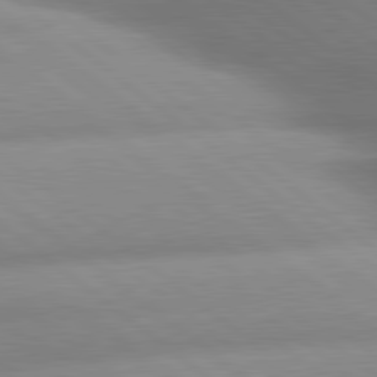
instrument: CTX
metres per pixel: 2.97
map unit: lApd
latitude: 80.2711
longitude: -160.4412
